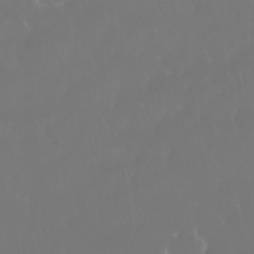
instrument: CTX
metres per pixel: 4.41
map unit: Nhu
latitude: 29.1025
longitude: -63.0081
